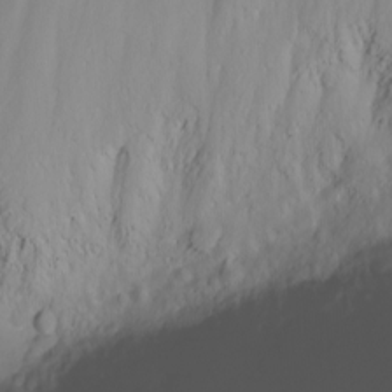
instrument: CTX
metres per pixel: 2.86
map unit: Nhu
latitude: -8.8408
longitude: -85.0459
